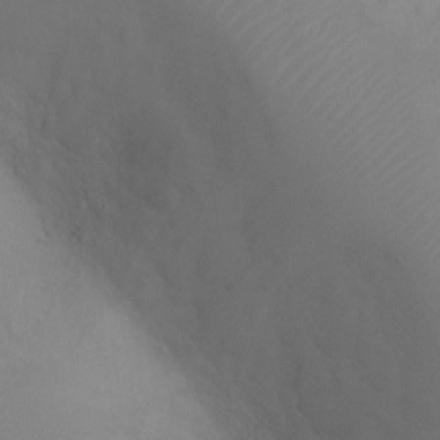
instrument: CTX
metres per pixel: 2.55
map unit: Ht
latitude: -3.8611
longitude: -17.8394
